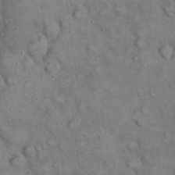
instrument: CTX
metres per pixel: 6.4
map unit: eHh
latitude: 22.2145
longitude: -61.5371
